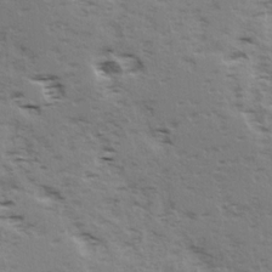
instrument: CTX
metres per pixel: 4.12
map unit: Ave
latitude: 15.1215
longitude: -103.7827
